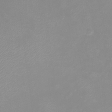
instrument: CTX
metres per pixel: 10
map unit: eHh
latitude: -4.2361
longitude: -76.6301
